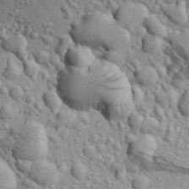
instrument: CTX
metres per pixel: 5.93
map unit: Aa
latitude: 23.0080
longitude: -143.8961
